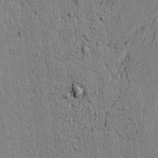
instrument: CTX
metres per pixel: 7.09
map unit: lAvf
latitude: 5.5560
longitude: 165.1620
